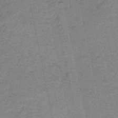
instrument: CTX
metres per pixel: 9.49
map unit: HNb
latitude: -51.9178
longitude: -51.5560
